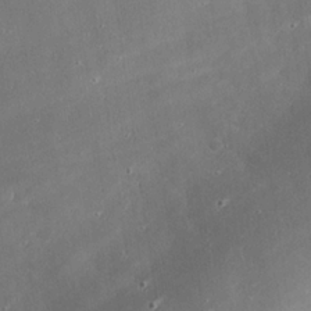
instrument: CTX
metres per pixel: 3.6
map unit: eHh
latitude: 24.7246
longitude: -89.8773
